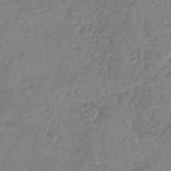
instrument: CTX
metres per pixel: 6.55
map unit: lHb
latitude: -37.5777
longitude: 68.6140
